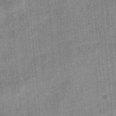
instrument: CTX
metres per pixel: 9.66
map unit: eHb
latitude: -34.4440
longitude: 78.9163
